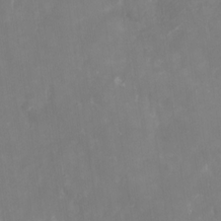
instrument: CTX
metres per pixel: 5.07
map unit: Nhu
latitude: -29.5966
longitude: -78.3468
